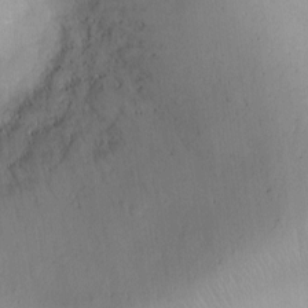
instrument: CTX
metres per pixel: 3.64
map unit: Ht
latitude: -8.5007
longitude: -21.4616
